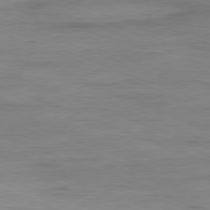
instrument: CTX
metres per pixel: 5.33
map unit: Ap
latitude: -80.8975
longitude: -90.1578
